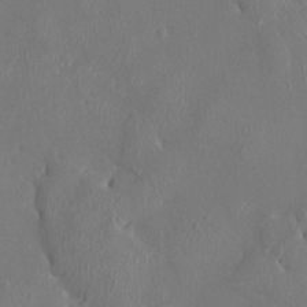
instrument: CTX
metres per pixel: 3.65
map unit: HNhu
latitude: 3.1781
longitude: -6.4790
